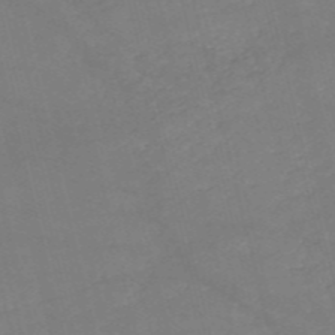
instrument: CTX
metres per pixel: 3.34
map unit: HNb
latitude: -53.8233
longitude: -37.6316
